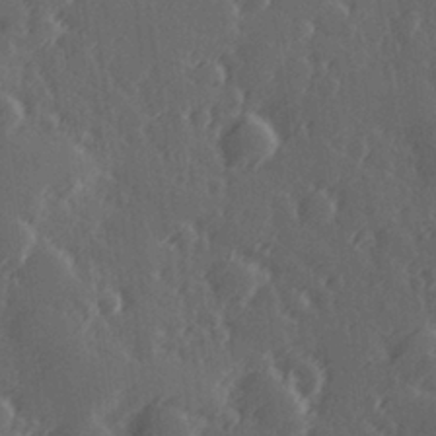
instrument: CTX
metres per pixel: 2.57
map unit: Hve
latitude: 26.7246
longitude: 146.1794
